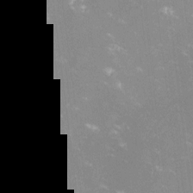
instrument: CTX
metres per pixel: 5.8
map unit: lHvf
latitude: -13.5399
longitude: -100.2523
